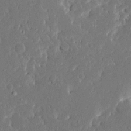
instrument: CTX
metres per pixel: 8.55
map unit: Ave
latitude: 16.4223
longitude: -140.5167
